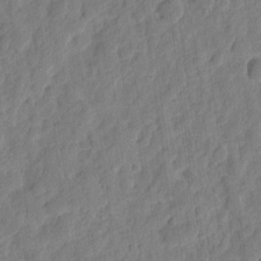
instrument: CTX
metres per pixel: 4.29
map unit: eHh
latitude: 7.9528
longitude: -74.7624
